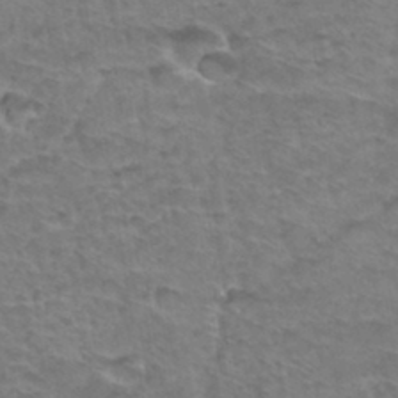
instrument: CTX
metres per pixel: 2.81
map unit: Hto
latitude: 34.3467
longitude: -44.3845
